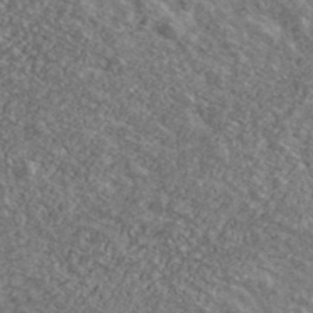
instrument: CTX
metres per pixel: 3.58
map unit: Ave
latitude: 41.3481
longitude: -108.4223
